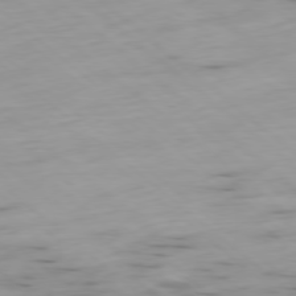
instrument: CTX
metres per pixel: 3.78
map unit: Ap
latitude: -78.7085
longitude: -61.1025
